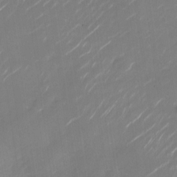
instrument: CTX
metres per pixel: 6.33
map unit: Nhu
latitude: -28.1417
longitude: -74.5735
